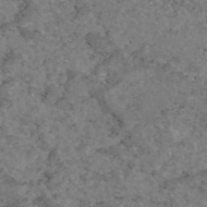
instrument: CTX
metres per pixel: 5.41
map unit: eAb
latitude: 47.5183
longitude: 113.3699
